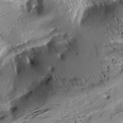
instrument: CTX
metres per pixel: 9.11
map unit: Aa
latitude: 8.8380
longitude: -142.7624
